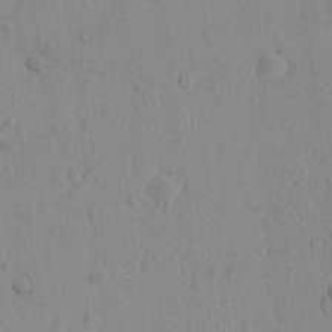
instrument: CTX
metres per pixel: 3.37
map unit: lAvf
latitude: 8.6869
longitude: 167.7100
